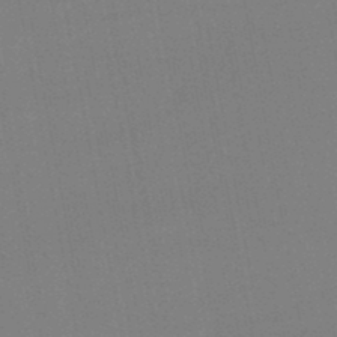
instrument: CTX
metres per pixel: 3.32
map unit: lHb
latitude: -46.8030
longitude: 70.6708
